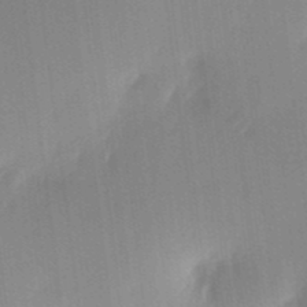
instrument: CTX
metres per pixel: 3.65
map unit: eHh
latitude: 5.1592
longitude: -74.0444
